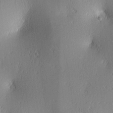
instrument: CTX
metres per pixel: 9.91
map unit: lAa
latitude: 3.4237
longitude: -117.6883
